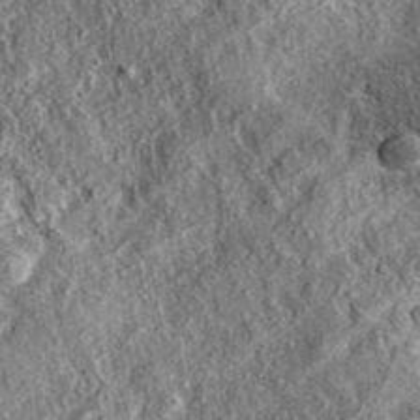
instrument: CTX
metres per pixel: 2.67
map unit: eAb
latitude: 37.2159
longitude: 109.5399
